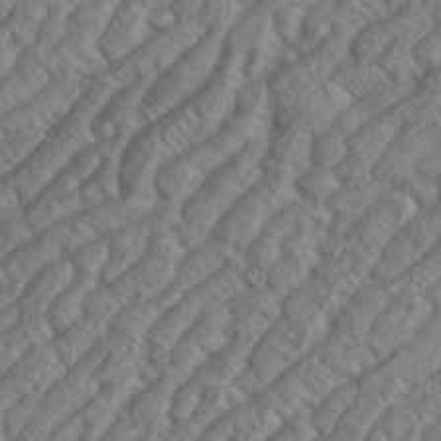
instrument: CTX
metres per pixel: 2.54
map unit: eHh
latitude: 37.2159
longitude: -137.5371
